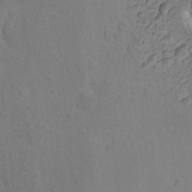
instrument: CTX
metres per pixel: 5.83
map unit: Nhu
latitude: -5.5399
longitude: -151.5938
